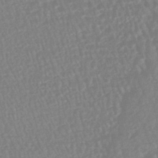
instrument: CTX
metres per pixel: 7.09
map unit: HNhu
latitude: -48.1606
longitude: 101.7288
